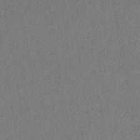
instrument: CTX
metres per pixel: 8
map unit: lHb
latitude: -41.1620
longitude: 63.1053
